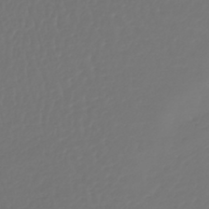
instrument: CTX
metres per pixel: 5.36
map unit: lHb
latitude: -43.6532
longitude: 67.6722
